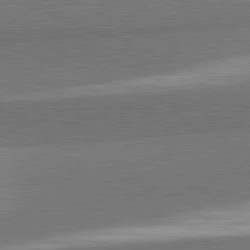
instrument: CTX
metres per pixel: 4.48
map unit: lApd
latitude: 82.4034
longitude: 151.2943
